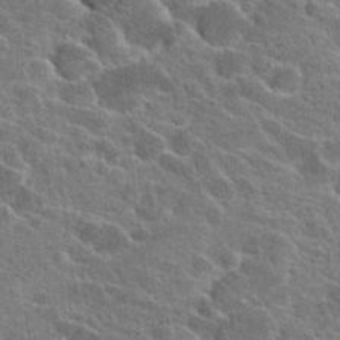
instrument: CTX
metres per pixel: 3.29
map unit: Hto
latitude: 24.3467
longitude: -39.8583
